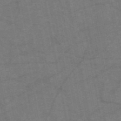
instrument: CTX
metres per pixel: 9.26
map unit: HNb
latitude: -55.4266
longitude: -39.9339
